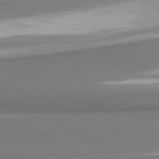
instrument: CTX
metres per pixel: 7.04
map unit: lApd
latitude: 81.6505
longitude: 166.7463
